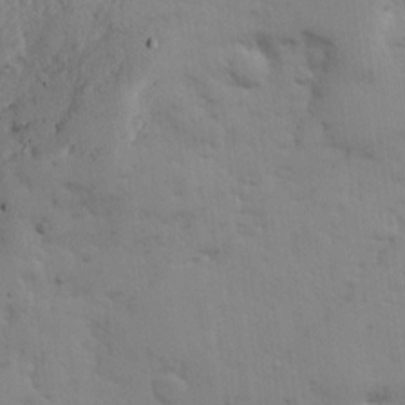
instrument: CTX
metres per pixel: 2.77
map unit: Ave
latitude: 13.7450
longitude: -103.0836
